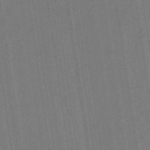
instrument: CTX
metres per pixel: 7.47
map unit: eHb
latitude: -34.5574
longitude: 73.6533
